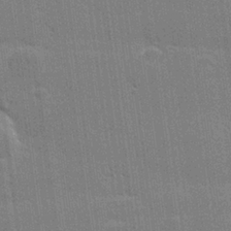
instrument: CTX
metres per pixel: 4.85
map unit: lHvf
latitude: 26.4034
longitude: 141.0675
